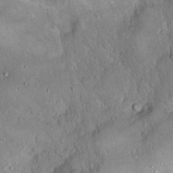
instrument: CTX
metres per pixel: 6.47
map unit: Hto
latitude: 16.5168
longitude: -59.0270
